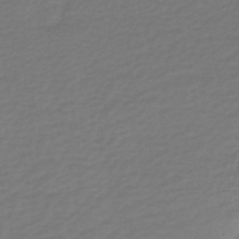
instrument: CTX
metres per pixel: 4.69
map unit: HNhu
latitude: -47.0486
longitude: 98.3684
